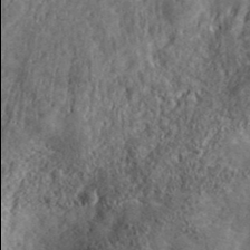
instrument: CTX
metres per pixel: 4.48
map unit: ANa
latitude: 40.0633
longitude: -89.9906
